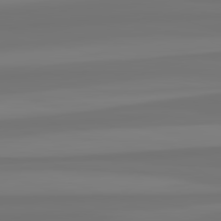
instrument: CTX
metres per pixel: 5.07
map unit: lApd
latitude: 82.4412
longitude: -176.9891
